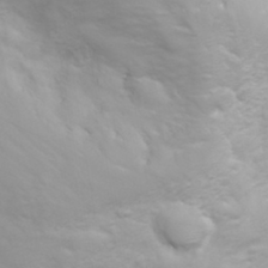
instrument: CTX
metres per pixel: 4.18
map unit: eHh
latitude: 31.8017
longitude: -62.4979
